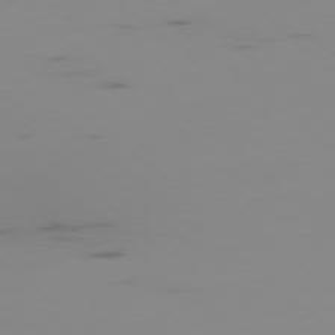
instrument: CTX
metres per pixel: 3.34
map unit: Ap
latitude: -77.5777
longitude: -66.9891
